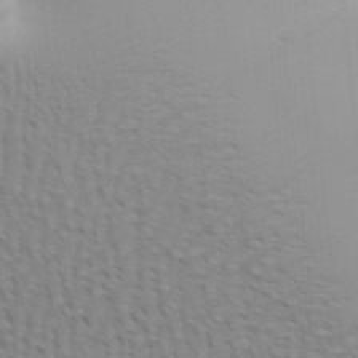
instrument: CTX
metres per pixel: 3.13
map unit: Aa
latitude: 31.4616
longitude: -141.1781
